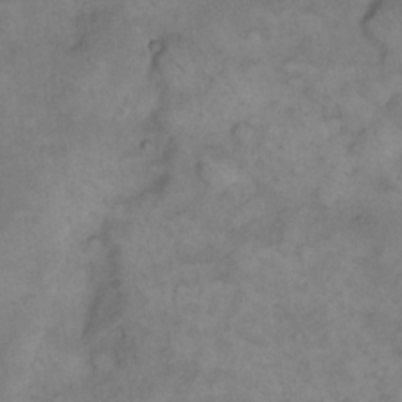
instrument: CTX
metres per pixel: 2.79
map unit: eHh
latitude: 14.7625
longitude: -65.8961
